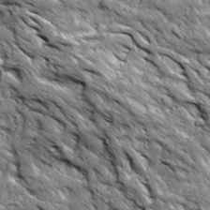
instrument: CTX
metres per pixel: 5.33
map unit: Ave
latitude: 19.2159
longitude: -134.5168
